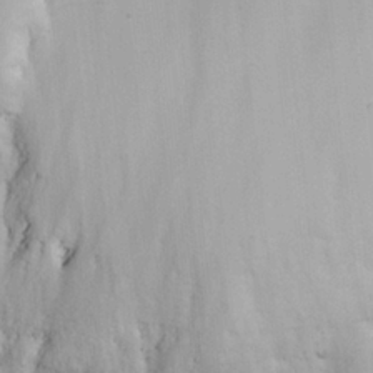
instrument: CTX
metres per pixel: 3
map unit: eHh
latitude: 24.4790
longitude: -63.1403
